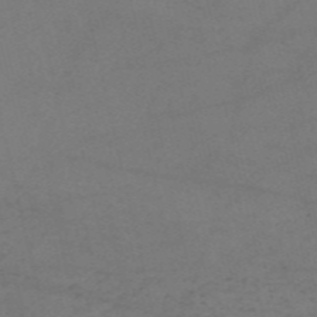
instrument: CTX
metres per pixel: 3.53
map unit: HNb
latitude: -55.1620
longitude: -41.8394
